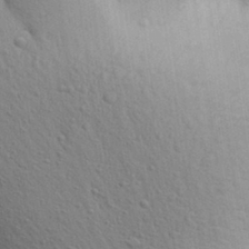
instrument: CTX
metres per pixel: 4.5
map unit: Aa
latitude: 29.5560
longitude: -147.5560
